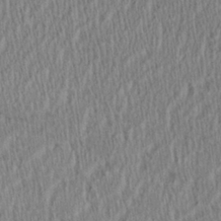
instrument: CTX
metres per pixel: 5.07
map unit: Aa
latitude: 28.3467
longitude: -137.3860
